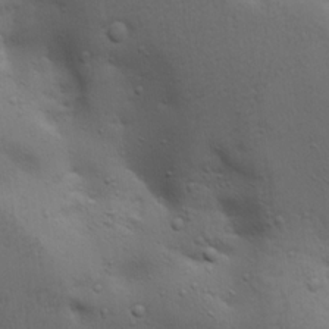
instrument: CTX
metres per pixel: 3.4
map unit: lAa
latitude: 18.8758
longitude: -138.4601
